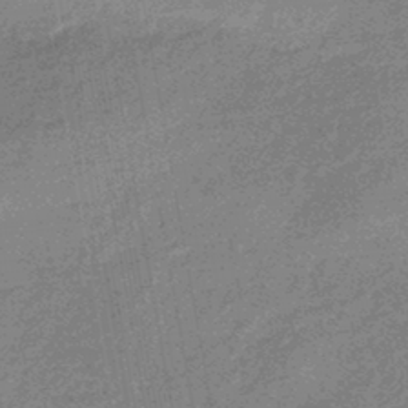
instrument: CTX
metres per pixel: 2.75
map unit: eHb
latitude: -44.0472
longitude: 88.7085
